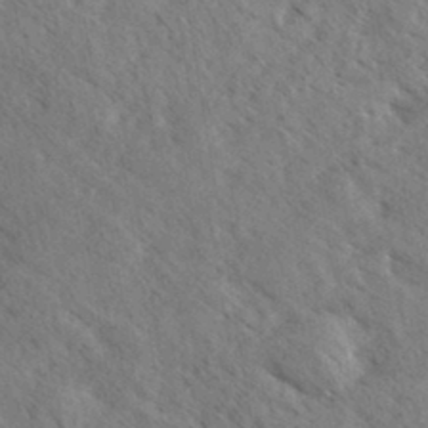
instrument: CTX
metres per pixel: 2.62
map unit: eHh
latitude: 34.4034
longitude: -140.7057
